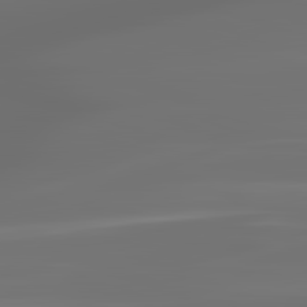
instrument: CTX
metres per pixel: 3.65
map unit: lApd
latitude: 83.4993
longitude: -128.9891
